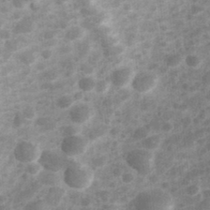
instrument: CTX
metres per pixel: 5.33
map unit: Hve
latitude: 32.5357
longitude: 151.5021
